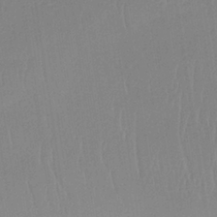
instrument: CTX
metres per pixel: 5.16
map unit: lHb
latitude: -34.1417
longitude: 66.9353
